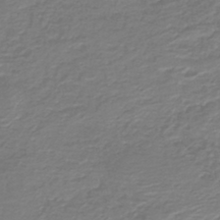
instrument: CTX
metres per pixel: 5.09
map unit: HNb
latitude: -42.5195
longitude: 49.9367
